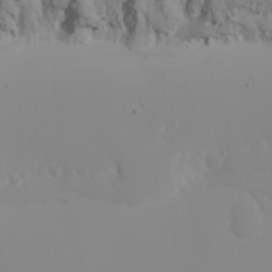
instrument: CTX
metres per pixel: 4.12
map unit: eHh
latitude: -5.0486
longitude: -85.2348
